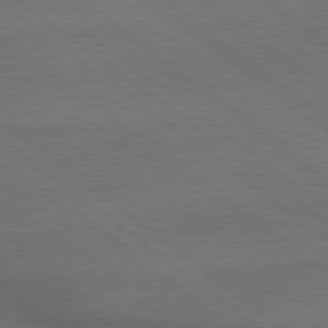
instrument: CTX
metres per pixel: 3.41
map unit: lApd
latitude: 79.5182
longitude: -176.2900
